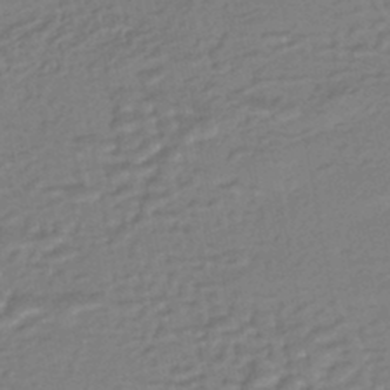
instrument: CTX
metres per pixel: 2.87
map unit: HNhu
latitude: -44.7274
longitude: 94.0094
